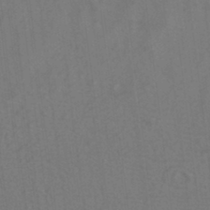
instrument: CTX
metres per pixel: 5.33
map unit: ANa
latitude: -39.5588
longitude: 96.0661
